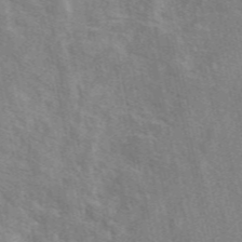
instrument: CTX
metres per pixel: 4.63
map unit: eAb
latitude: 48.8002
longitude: 115.5777
